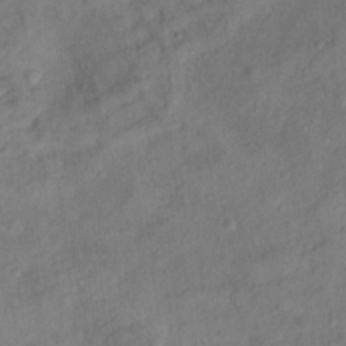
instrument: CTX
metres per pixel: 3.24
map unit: Ht
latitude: 13.5749
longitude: -39.5938
